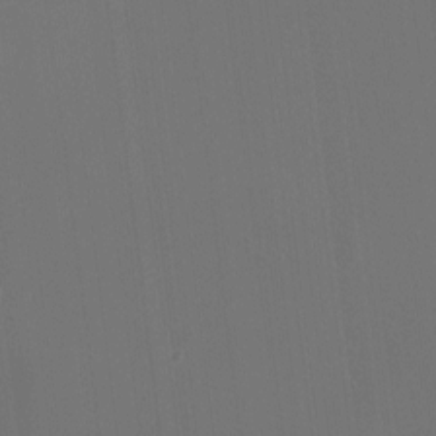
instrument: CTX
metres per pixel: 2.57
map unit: HNhu
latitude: -2.1605
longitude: -6.1578
